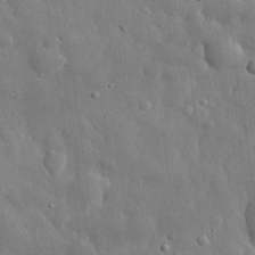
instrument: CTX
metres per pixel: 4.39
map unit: eHh
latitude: 29.3670
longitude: -79.8395
